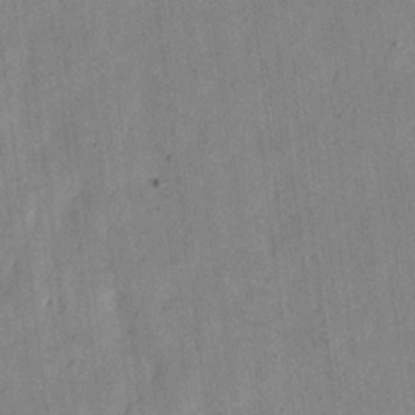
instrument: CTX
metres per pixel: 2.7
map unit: eHh
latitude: 12.3467
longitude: -68.4412
